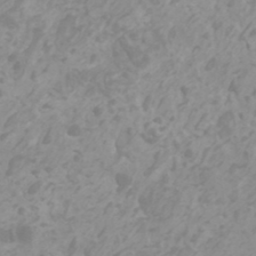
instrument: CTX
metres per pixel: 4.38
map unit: HNhu
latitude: -0.1606
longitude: 5.1809
